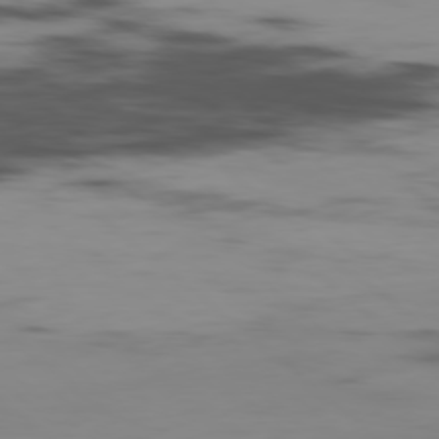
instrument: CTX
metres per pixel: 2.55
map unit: Hpe
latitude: -78.7841
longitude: 15.4644
